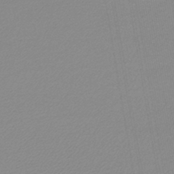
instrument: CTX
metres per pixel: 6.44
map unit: lHb
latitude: -44.0094
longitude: 61.4454
